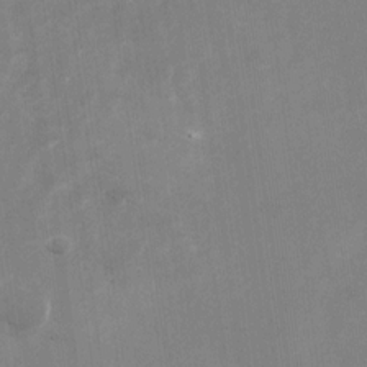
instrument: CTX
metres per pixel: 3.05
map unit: Nhu
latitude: -27.5966
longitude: -74.6679
